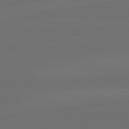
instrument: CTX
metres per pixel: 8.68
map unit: lApd
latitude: 82.5545
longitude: 144.8975
